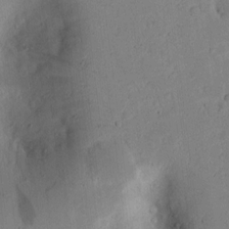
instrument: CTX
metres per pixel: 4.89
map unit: lAvf
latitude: 9.4804
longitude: 168.1416
